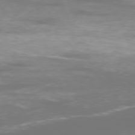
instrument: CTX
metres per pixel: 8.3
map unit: Ap
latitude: -77.8800
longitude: -62.6491
